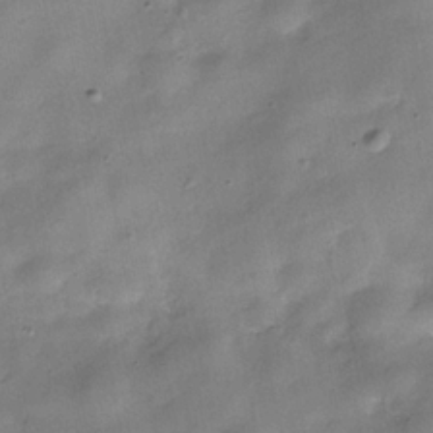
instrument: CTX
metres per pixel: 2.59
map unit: Hve
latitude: -31.7477
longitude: 94.1039
